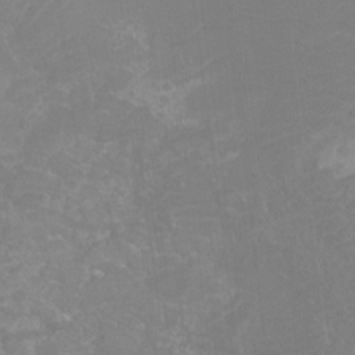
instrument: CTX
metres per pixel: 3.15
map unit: Ht
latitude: -11.5399
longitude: -24.1577
